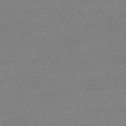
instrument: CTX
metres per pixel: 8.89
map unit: Ap
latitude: -76.7841
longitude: -97.3859
